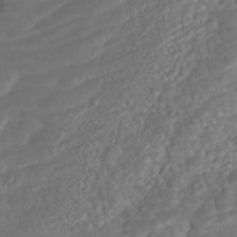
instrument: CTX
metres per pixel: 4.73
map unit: ANa
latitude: -41.8233
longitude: 108.6518
